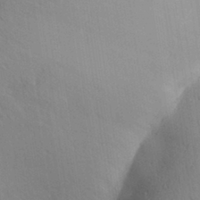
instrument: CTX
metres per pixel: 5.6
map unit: Aa
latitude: 31.5560
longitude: -142.4601
